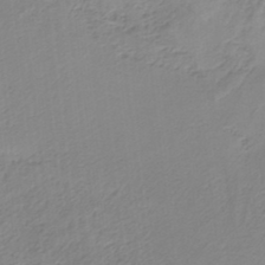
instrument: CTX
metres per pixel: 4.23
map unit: HNb
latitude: -36.0472
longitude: 55.4643
